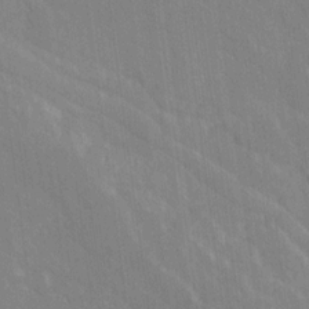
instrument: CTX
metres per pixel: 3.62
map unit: Ave
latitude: 19.3103
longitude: -136.4790
